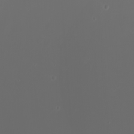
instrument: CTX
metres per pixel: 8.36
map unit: Htu
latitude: -5.1998
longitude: -73.7639
